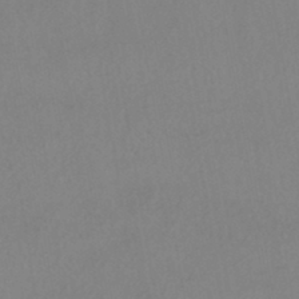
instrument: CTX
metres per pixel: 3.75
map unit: HNhu
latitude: -43.9556
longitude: 94.6707
